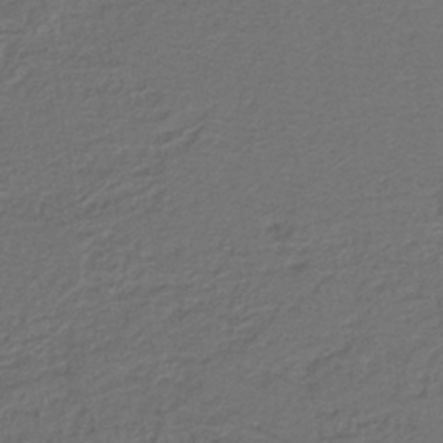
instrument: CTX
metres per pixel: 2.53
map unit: lHb
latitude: -39.0864
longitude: 58.0283
